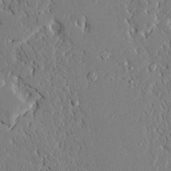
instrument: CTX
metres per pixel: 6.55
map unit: Ave
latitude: 22.9136
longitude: -129.2159
